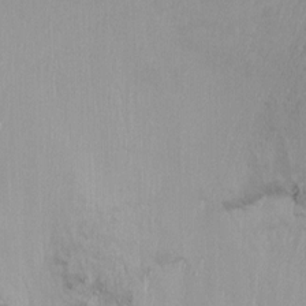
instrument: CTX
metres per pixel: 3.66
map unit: Ht
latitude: -14.8219
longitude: -43.5749
